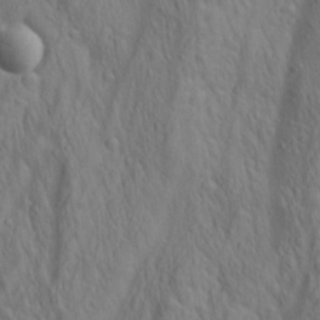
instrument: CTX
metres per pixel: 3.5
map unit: lAa
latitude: 22.3278
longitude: -138.0633
